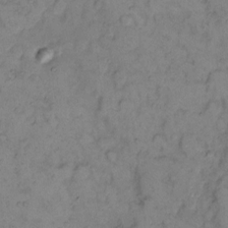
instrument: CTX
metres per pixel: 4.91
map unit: eHh
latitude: 11.2537
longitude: -62.6302
